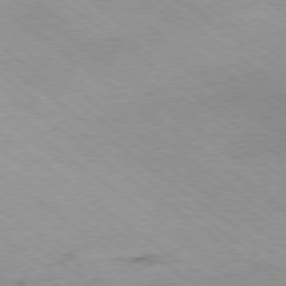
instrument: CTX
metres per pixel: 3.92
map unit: Hpe
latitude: -78.2928
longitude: -21.9150
